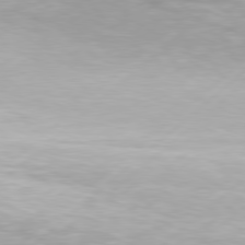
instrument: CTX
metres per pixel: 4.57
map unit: Hpe
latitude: 77.8961
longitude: -130.7247
